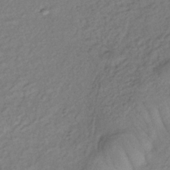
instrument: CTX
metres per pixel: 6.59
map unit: lHb
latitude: -35.1620
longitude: 69.4643
